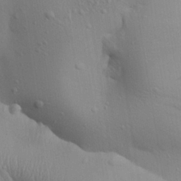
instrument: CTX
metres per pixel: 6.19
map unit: Aa
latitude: 26.8569
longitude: -138.1956
